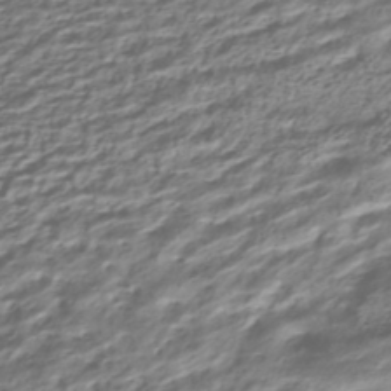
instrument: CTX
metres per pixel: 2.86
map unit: HNhu
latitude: -42.2928
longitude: 100.0661
